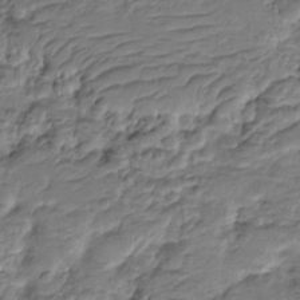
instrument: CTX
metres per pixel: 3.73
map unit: HNhu
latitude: -21.3887
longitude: 84.7463
